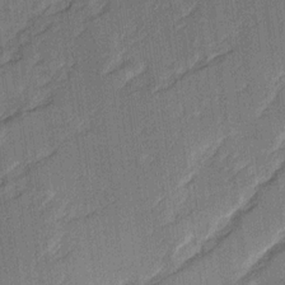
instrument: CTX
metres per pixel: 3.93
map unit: Ave
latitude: 16.6868
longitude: -138.2711
